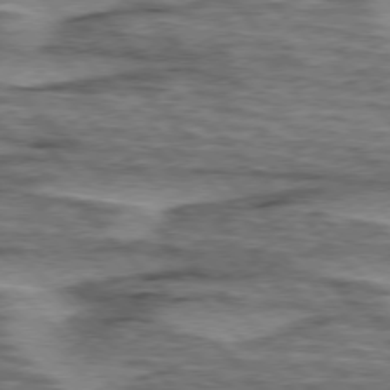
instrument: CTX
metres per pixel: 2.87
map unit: lApd
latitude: 76.4979
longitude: -77.8394
